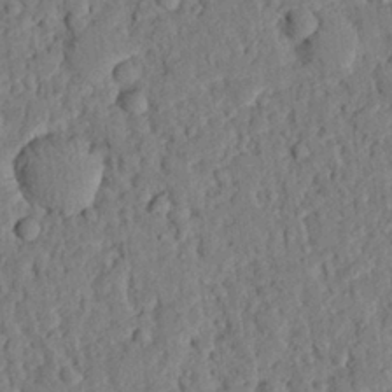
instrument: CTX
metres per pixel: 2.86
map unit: eHh
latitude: 26.4601
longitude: -78.9514
